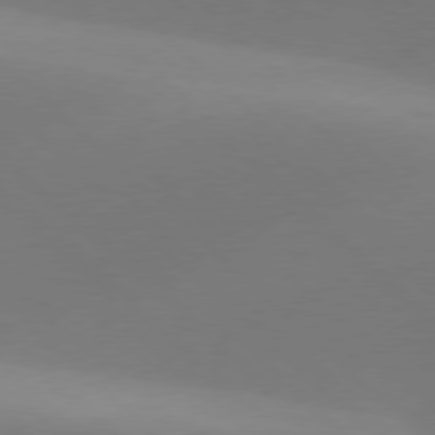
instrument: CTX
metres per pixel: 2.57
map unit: lApd
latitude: 77.7260
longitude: -51.1214
